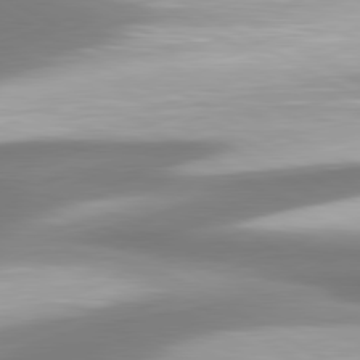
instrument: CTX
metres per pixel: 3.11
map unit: lApd
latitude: 80.4412
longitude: 178.1983
